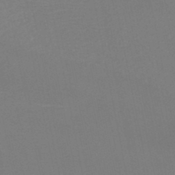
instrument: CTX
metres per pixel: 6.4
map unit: HNb
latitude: -46.8597
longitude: -44.8758
